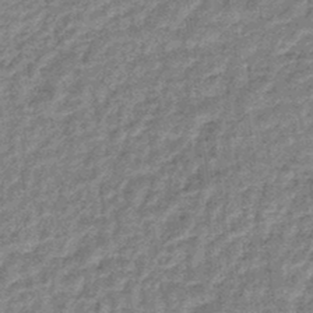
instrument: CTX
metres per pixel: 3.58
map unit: lHb
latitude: -44.5385
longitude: 66.8597
